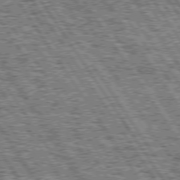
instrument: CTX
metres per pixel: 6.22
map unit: Hpe
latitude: 74.5546
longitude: -153.4238
